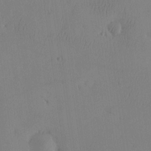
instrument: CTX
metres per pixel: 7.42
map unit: eHh
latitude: -3.7288
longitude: 16.7464
